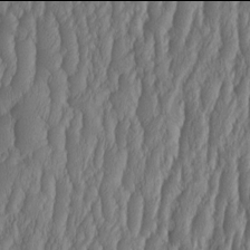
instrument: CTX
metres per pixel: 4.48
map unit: HNhu
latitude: -2.0094
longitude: 13.4266
